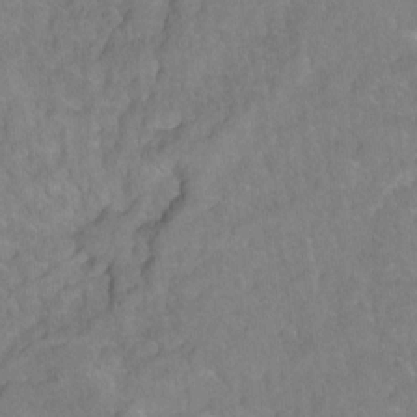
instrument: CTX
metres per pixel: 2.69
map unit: Hto
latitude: -4.1416
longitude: -36.0255
